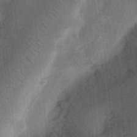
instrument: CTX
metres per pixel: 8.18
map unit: Ht
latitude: 11.4238
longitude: -74.7813
